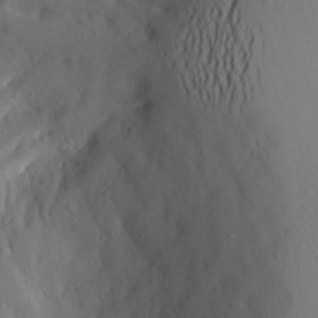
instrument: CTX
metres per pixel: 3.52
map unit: Aa
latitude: 26.8191
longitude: -146.8002
